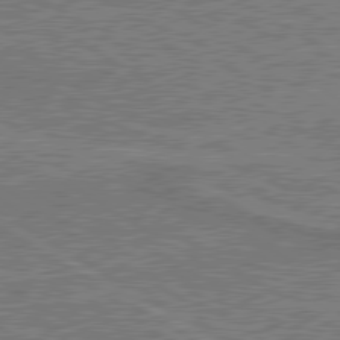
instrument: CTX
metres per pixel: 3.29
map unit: lApd
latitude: 79.9717
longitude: 169.1242
